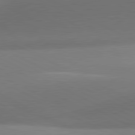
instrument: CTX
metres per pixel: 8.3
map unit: lApd
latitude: 81.2726
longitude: 134.9920
